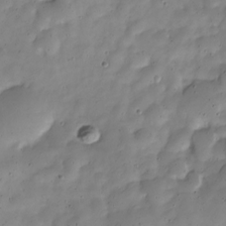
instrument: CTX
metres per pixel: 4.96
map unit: Nve
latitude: -23.9367
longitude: 105.4832
